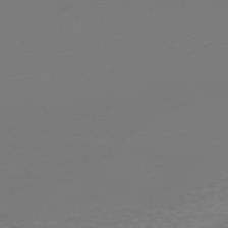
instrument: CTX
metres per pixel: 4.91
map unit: Ap
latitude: -77.5588
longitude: -61.7638
